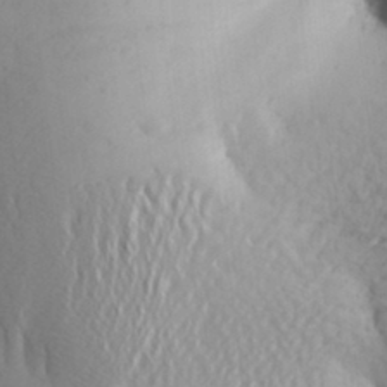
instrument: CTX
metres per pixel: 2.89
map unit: Aa
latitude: 25.9339
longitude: -149.4237
